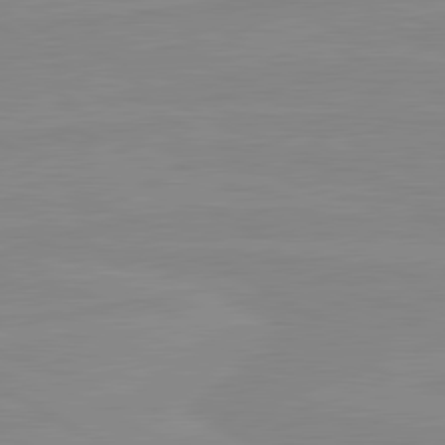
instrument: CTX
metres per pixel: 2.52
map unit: lApd
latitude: 80.8002
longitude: -176.0444
